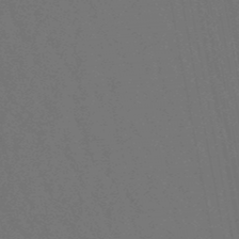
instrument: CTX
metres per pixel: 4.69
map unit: lHb
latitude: -47.9178
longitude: 80.1984
